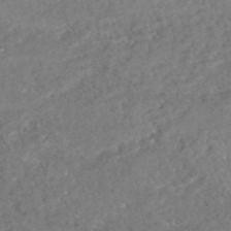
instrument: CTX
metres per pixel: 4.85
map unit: HNhu
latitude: -47.5021
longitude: 98.0283
